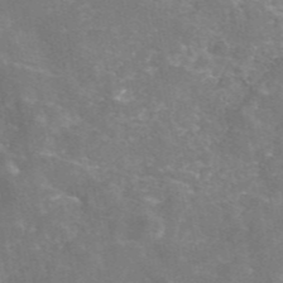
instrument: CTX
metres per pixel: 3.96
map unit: eAb
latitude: 46.4601
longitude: 120.5951
